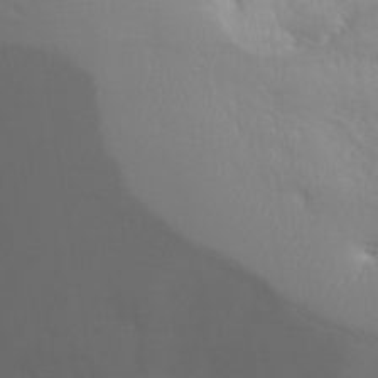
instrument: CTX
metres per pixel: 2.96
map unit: eHh
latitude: 35.2348
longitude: -60.0255
